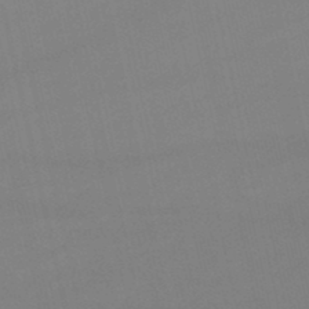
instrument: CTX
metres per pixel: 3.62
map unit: lHb
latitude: -47.1431
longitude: 66.7841
